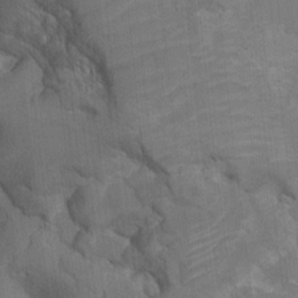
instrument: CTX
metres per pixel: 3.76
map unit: HNhu
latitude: -24.1228
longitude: 50.4062
